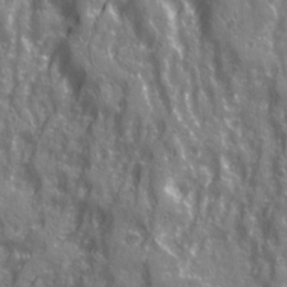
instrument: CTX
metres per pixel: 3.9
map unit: Ave
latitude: 21.2726
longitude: -133.2537
